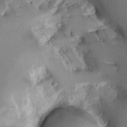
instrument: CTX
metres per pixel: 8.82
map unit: Ave
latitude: 13.2537
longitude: -138.4223
